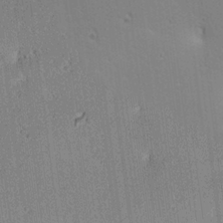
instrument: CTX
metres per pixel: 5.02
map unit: lAa
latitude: 13.0459
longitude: -107.5182
